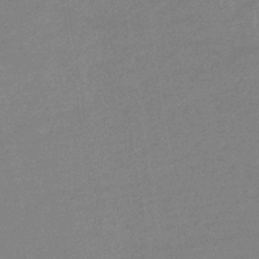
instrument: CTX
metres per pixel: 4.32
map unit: eHb
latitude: -37.4832
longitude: 76.8975
